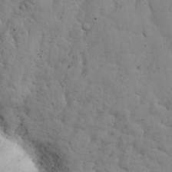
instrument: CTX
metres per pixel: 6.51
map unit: eHh
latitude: 27.7072
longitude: -75.5560
